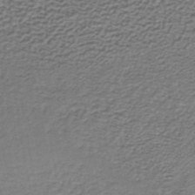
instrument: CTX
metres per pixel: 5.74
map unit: lHb
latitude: -35.4832
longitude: 60.8786
